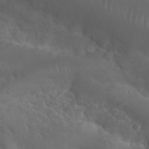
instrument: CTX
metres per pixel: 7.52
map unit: Nhu
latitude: 29.0080
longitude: -55.5182
